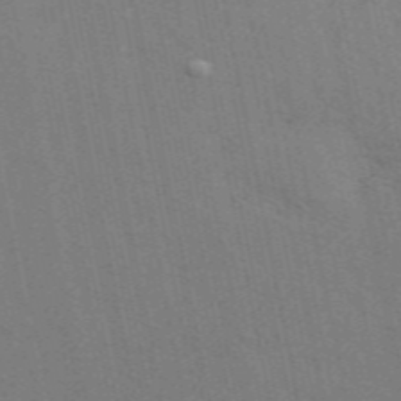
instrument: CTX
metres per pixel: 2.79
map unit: ANa
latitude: 49.1970
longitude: -75.7261
